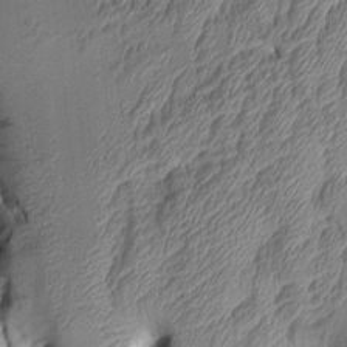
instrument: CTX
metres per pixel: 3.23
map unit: Aa
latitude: 7.1781
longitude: -128.6301
